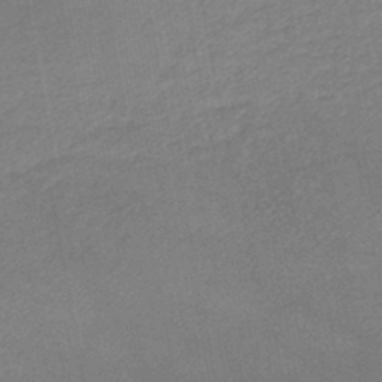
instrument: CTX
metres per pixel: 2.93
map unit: lHb
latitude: -45.4077
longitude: 62.1983
